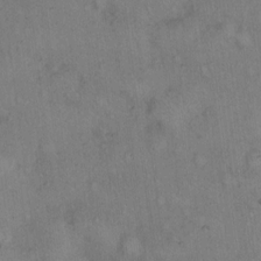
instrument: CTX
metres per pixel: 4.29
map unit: eHh
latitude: 14.5735
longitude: -63.8584
